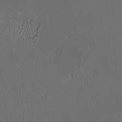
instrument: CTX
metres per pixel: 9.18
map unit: HNhu
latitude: 0.2144
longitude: -0.5545
